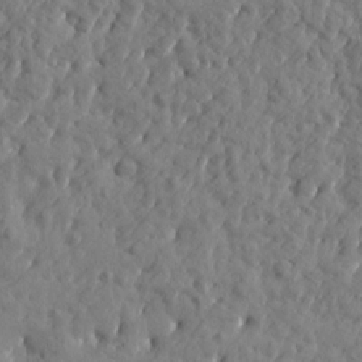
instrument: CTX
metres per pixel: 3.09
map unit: Htu
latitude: 1.2159
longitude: 179.3131
